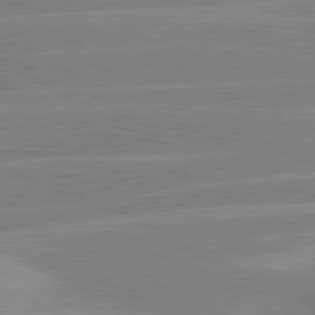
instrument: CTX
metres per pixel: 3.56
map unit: lApd
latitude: 80.8191
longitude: -125.8961
